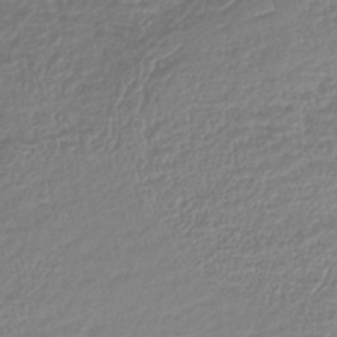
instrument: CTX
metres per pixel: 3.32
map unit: lHb
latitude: -40.4818
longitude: 74.2740
